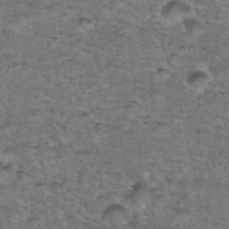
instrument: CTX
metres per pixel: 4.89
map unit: Hto
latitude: 36.3090
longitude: -48.4601
